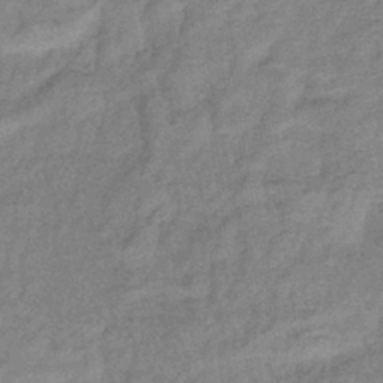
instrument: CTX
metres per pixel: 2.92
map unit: eHb
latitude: -40.4062
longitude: 80.6897
